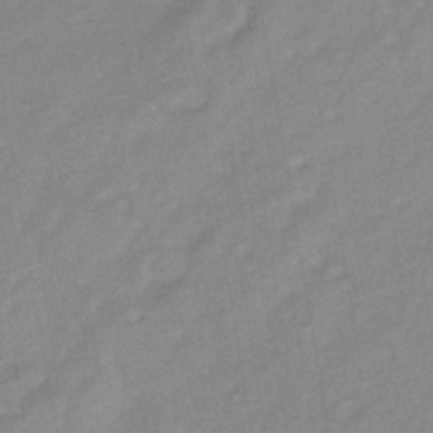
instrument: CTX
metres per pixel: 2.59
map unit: HNhu
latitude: -42.1794
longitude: 91.4266
